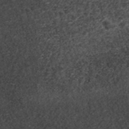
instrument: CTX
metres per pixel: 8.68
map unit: ANa
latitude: 41.6315
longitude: 26.8408
